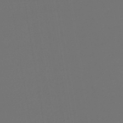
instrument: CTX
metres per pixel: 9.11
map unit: lHb
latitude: -46.2928
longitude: 60.5196
